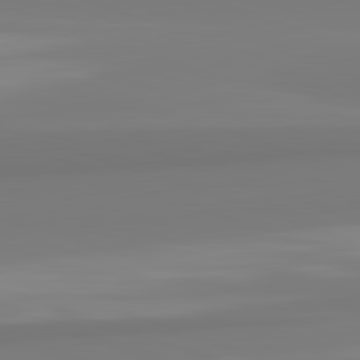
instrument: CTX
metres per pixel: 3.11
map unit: lApd
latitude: 82.6301
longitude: 172.8597
